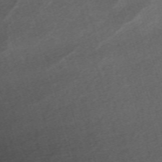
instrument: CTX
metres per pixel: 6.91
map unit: eHh
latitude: -61.8422
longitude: 53.3698
